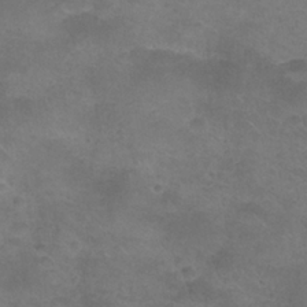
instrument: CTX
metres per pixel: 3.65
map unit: Nhu
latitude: 24.5167
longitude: -53.5371
